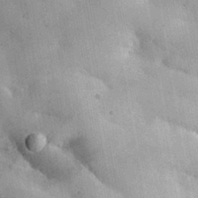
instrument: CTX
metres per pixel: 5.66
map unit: eHh
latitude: 30.4223
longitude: -79.7450
